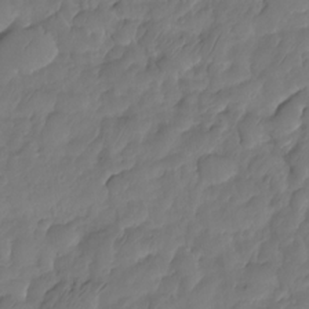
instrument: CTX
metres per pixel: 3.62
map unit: HNhu
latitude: -25.3132
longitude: 49.9556
